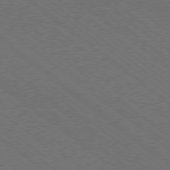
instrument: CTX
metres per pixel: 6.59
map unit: Ap
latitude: -79.2565
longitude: -64.8758
